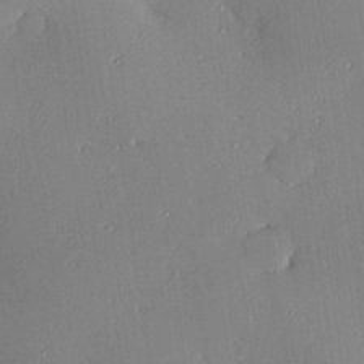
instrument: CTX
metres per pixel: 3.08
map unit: Hve
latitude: 26.3467
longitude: -90.8758
